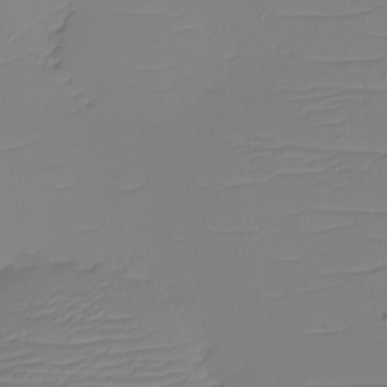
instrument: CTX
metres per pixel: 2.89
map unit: eHh
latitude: -5.3698
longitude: -83.1214
